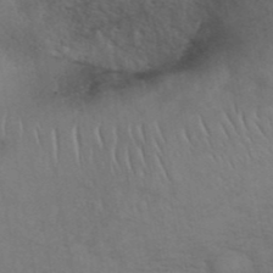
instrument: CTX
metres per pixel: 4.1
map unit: ANa
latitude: 42.5357
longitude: 54.5574
